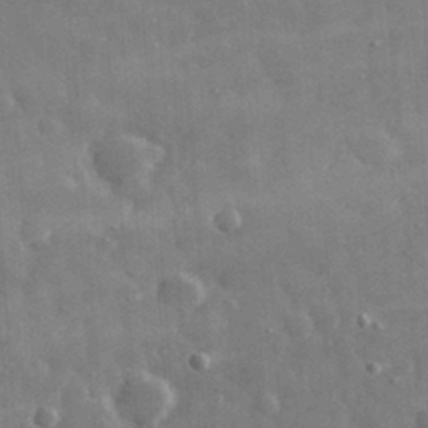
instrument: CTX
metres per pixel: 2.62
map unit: eHh
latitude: 32.4601
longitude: -69.7261
